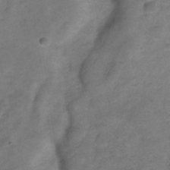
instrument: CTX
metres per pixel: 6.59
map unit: Hve
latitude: -32.1984
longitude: 89.4832
